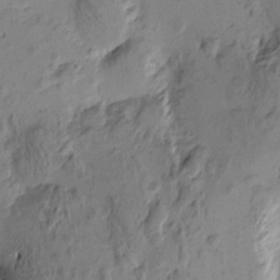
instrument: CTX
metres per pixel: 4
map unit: Htu
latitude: -3.7666
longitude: -176.6868
